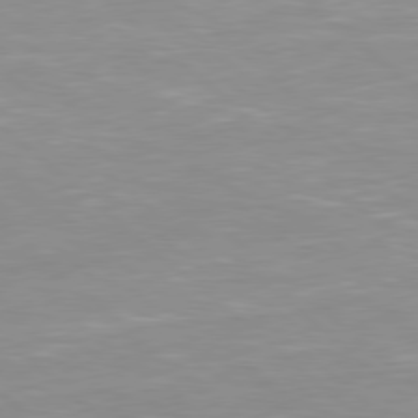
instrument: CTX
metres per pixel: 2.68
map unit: Hpe
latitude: 78.0633
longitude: -140.8380
